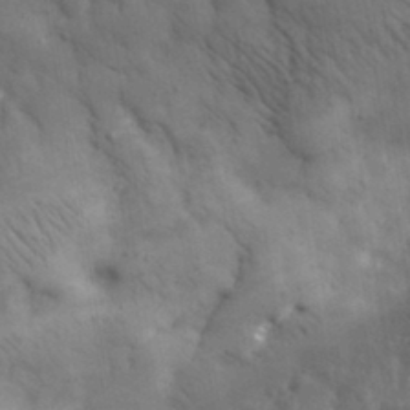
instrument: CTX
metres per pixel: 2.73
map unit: eHh
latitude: 32.2334
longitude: -70.5735
